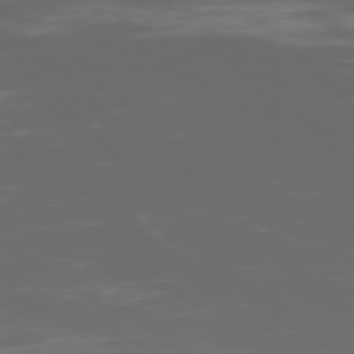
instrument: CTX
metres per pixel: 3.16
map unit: Ap
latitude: -76.4062
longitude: -75.2348
